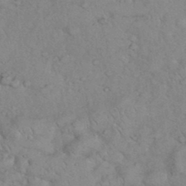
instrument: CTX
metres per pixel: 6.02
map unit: eHh
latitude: 36.3845
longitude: -64.2334
